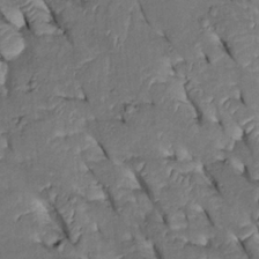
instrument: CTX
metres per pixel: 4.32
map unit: Htu
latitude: 0.0444
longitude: 148.7464
